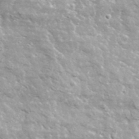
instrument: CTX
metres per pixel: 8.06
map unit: lHvf
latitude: 36.5924
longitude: -88.5357
